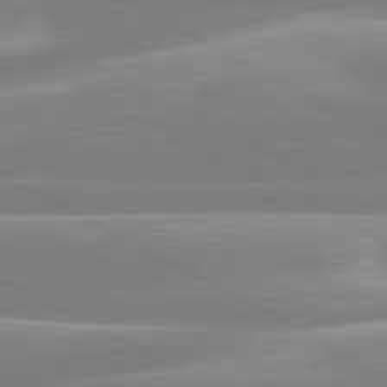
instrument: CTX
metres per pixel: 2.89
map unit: lApd
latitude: 80.6301
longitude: -134.4412
